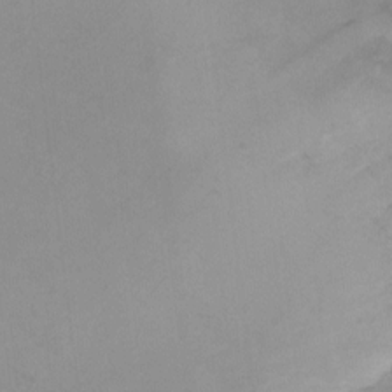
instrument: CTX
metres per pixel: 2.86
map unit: Ht
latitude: 1.4993
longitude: -35.5749
